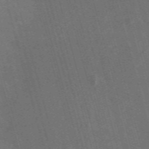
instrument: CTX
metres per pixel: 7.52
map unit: Nve
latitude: -59.5399
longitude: 62.7841
